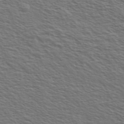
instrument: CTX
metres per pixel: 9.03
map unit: Ave
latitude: 37.9150
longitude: -109.3292
